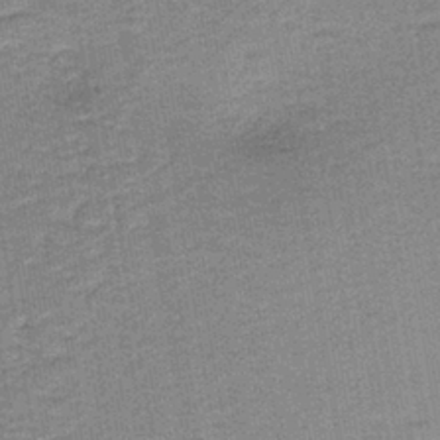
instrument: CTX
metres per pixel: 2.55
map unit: HNb
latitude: -38.8786
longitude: 50.6329
